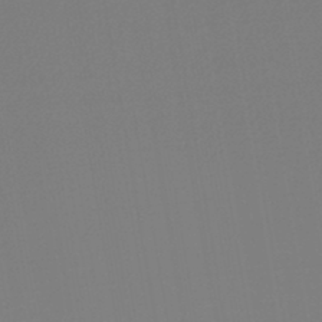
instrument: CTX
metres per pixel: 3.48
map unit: lHb
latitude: -45.3888
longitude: 60.0094
